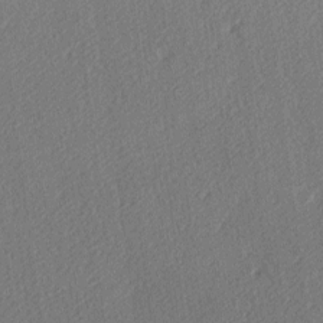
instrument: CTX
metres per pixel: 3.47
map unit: lAa
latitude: -9.4454
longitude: -127.3293
